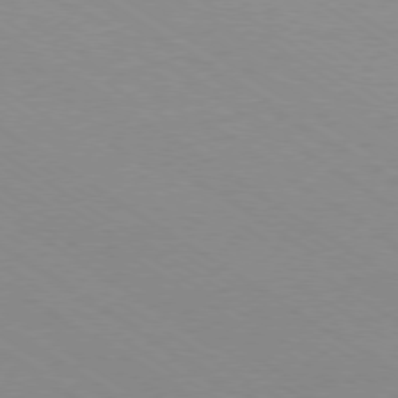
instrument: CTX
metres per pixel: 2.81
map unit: Ap
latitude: -78.8786
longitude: -84.4979
